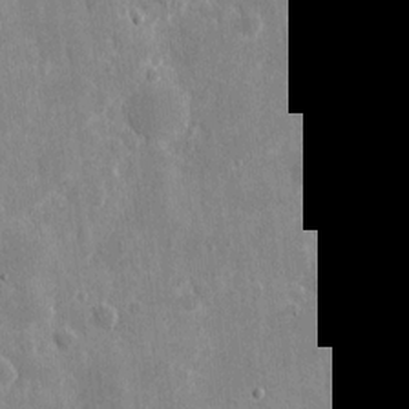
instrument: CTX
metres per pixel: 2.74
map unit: eHh
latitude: 9.4049
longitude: -69.4804
